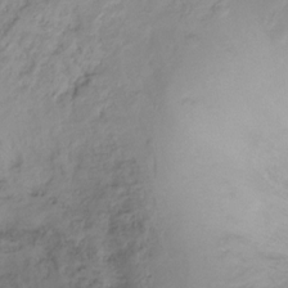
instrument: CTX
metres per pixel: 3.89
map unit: Ht
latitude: -16.1228
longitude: -42.4412
